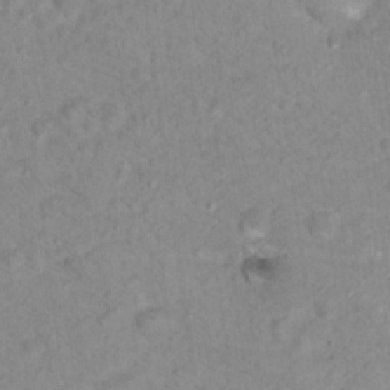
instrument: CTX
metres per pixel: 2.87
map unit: Nhu
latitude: 16.7246
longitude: -31.8962
